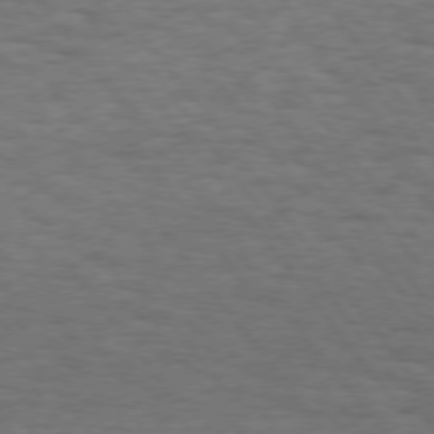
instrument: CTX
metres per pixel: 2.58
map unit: Hpe
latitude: 74.7246
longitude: -152.8191
